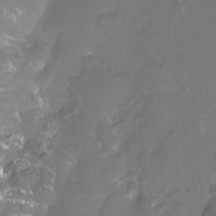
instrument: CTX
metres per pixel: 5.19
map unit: Htu
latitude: -13.1998
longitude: -46.2901
